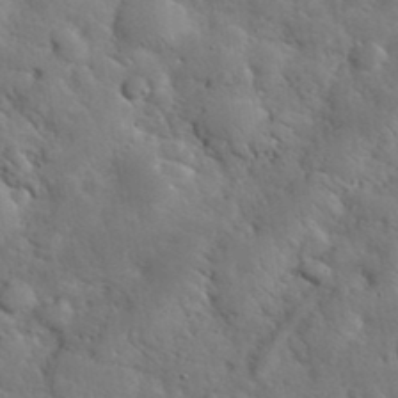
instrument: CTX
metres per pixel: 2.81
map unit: eHh
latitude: 37.0648
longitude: -67.3670
